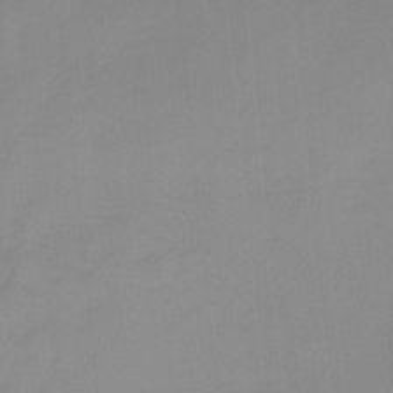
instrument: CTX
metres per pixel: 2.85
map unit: HNb
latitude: -34.0094
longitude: 57.8800
